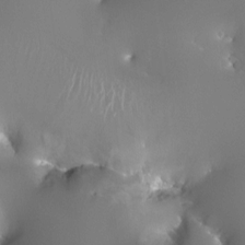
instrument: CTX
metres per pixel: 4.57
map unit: HNhu
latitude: 3.8583
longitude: 5.2565
